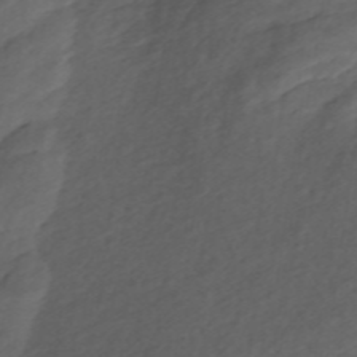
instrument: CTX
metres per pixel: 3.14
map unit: ANa
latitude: -44.8597
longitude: 105.1620
